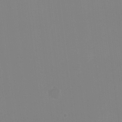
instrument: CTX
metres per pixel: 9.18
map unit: HNhu
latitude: -1.4455
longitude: -5.6316
